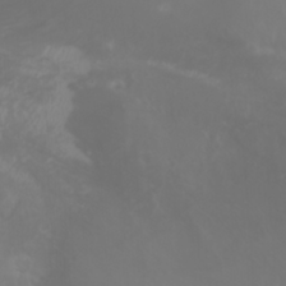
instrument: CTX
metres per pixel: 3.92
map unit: Nhu
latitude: -5.1431
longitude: -79.7828
